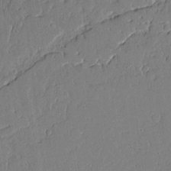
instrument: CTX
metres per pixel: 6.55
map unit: Aa
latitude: 11.8961
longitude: -128.1389
